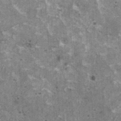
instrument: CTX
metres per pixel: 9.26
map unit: HNhu
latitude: 1.7449
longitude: 4.9919
